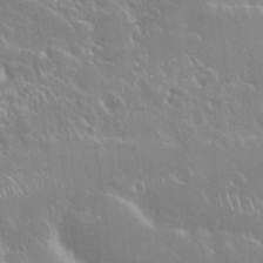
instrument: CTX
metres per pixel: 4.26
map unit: Nhu
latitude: 24.7246
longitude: -59.5560
